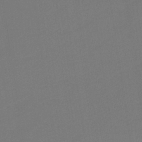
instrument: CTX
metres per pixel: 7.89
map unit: HNb
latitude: -37.3887
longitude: 54.7652
